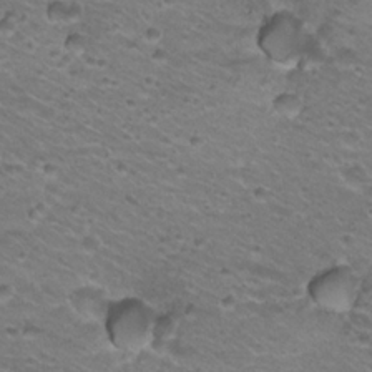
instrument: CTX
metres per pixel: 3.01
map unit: Hto
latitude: 21.9717
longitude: -32.7246
